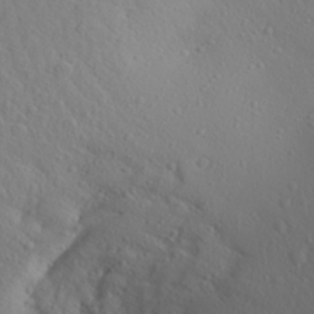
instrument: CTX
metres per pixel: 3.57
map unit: Aa
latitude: 28.0444
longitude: -146.3090
